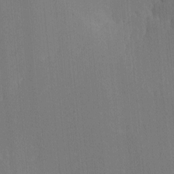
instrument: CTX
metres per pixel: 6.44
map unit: lHvf
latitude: -10.8786
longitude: -103.6694
